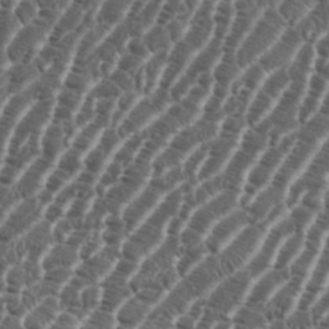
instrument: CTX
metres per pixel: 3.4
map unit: eHh
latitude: 36.6491
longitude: -136.7435
